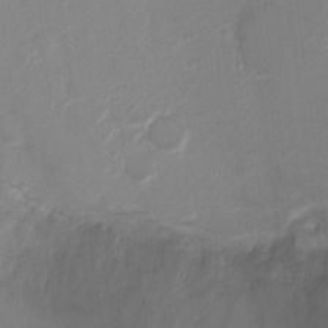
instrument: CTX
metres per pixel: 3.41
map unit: Ht
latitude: -3.6154
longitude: -20.1767
